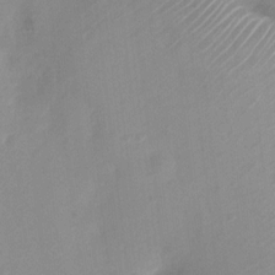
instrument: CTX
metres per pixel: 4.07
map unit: Nhu
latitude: 4.9514
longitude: -18.2711
